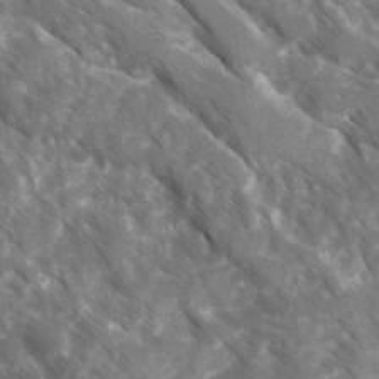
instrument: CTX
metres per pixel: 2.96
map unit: Ave
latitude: 16.9703
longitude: -131.3293
